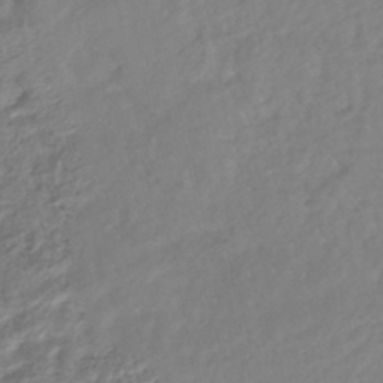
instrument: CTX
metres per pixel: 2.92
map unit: HNhu
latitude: -44.7274
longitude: 103.1053
